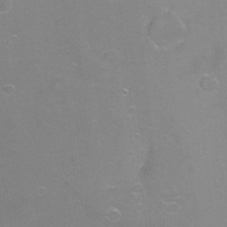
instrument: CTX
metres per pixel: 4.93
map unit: Ht
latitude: -6.4440
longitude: -36.0255
